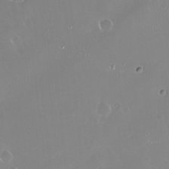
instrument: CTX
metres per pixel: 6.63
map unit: Nve
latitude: -18.4440
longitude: -60.2522
